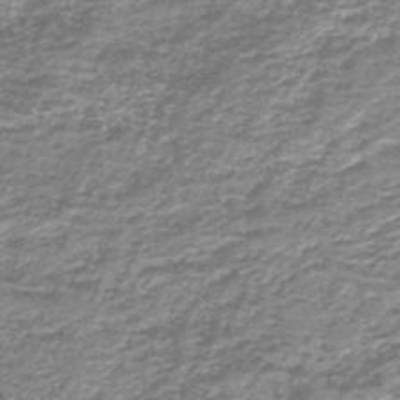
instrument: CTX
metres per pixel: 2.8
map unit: HNb
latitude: -44.4818
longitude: 50.2173
